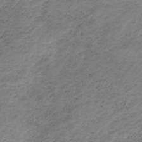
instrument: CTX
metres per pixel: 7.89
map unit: HNb
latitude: -32.9920
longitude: 61.2943
